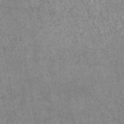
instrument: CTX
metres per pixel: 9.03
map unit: eAb
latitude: 44.2711
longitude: 108.5007
